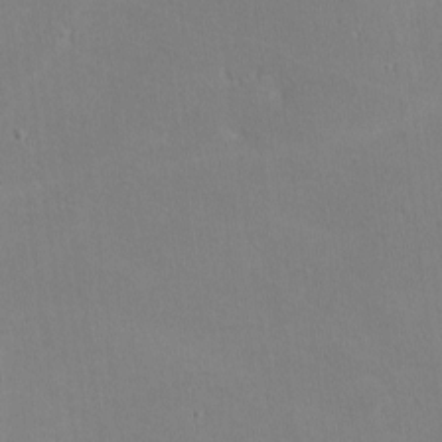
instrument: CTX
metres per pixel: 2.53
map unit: lHvf
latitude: -10.1795
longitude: -100.0255
